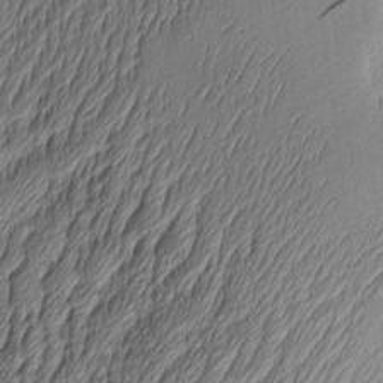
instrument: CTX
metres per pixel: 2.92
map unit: Aa
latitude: 8.3278
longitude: -128.7813
